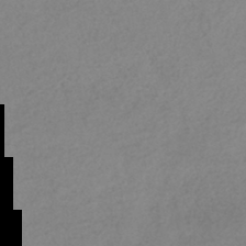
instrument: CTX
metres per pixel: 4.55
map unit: HNhu
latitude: -46.5007
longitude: 29.8611
